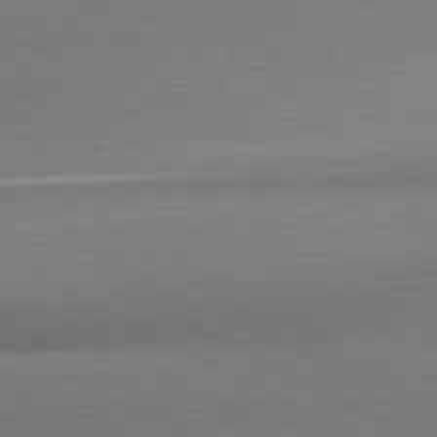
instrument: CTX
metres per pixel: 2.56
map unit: lApd
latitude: 80.9136
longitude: 165.7289
